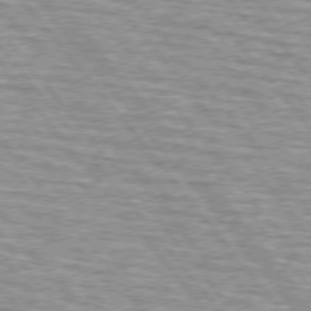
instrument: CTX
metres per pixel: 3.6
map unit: lApd
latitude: 75.0081
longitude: -76.6490
